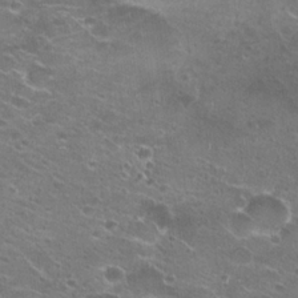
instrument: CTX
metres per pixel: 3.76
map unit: Hto
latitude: 23.1592
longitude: -41.4615
